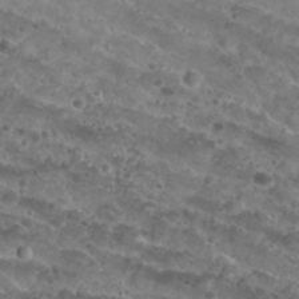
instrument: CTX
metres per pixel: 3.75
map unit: Nhu
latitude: 29.8961
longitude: -50.1577
